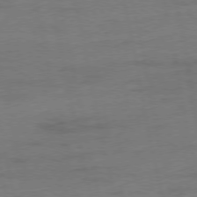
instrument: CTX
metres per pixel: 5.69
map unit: Ap
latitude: -75.4077
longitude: -74.3845
